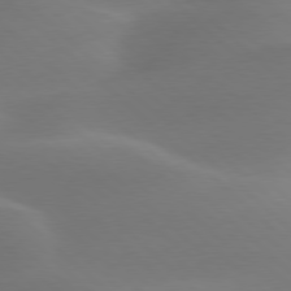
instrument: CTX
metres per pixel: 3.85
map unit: lApd
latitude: 78.0822
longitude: -50.3089
